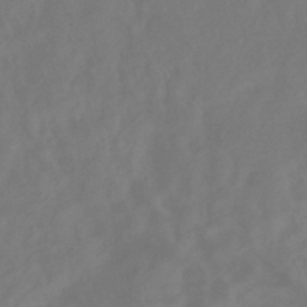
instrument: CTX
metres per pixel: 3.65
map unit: eHb
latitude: -35.4076
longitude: 78.6329
